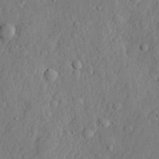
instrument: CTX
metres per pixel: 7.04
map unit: lHvf
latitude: 21.9528
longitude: 143.8422
